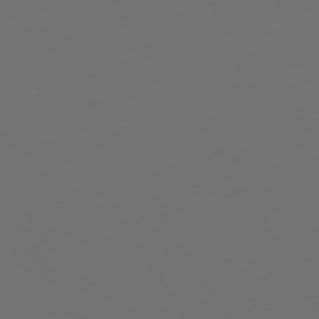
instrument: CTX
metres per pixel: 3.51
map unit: Hpe
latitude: 73.4049
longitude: -128.1578
